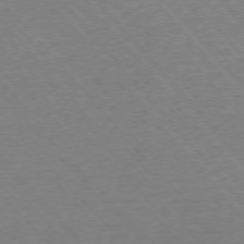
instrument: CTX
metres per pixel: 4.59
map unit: Ap
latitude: -76.3873
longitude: -94.6869
